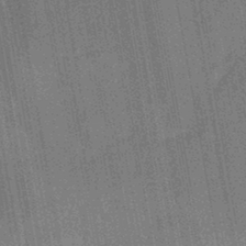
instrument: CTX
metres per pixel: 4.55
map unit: HNhu
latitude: -43.8233
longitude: 92.0472
